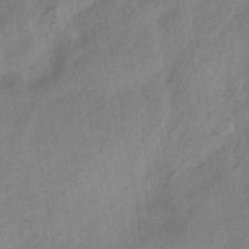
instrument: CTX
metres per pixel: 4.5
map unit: HNhu
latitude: -42.1227
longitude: 91.5588
